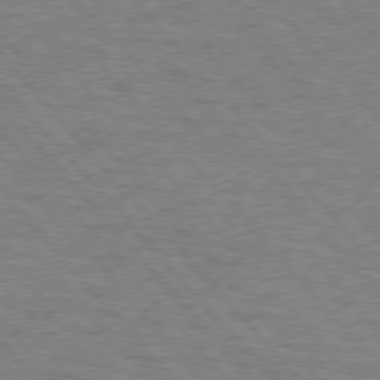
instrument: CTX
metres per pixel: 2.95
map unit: lApd
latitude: 75.9717
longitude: -75.8017
